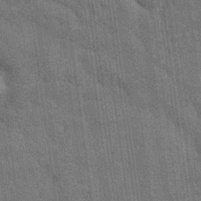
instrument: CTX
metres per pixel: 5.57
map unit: Nhu
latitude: 28.3467
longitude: -68.0633
